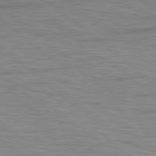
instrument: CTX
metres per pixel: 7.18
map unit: Hpe
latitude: 78.9325
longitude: -140.5734
